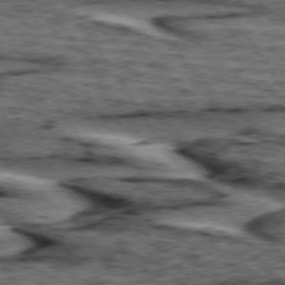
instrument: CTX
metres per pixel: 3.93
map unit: lApd
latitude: 74.4979
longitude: -72.7625
